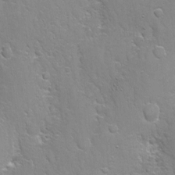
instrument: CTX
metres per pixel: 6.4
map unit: Nhe
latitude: -2.8974
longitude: -59.3293
